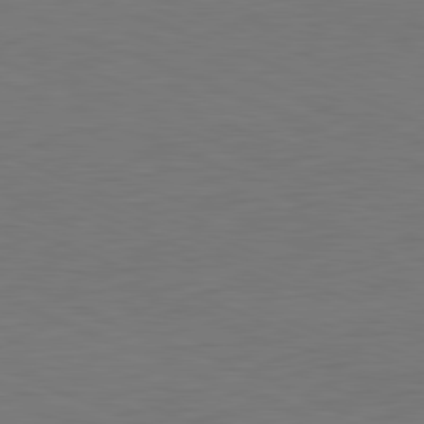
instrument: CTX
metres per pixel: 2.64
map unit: Hpe
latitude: -81.8423
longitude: 8.4629
